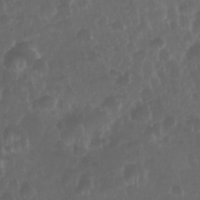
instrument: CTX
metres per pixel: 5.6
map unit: Nhu
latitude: 29.0647
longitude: -56.1010
